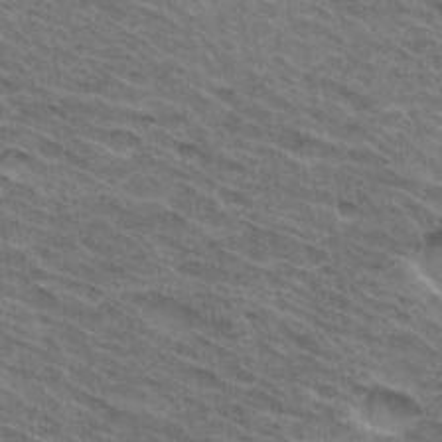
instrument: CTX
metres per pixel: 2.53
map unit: Hto
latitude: 32.1578
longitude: -46.8569
